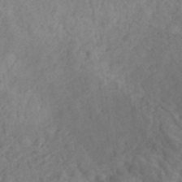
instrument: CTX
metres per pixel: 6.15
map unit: ANa
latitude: 41.5371
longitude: 53.2565
